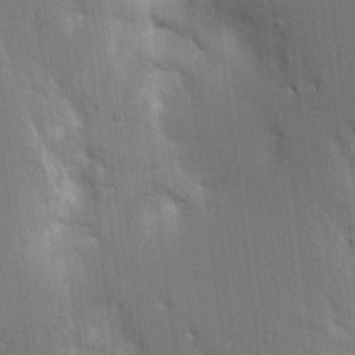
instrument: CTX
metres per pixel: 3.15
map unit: Aa
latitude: 16.4223
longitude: -149.2726
